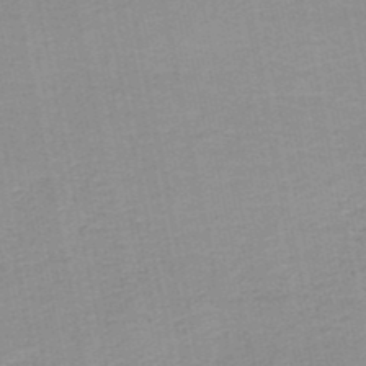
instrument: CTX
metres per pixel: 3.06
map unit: HNb
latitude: -49.8045
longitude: -49.1214
